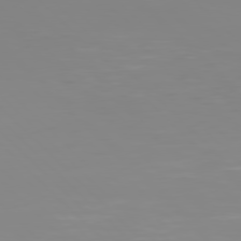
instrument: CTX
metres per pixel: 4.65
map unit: Hpe
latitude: 77.3103
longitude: -173.1403
